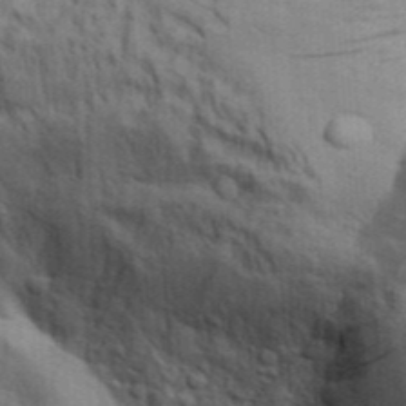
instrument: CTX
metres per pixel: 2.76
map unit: Aa
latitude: 30.4979
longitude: -135.1592
